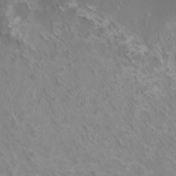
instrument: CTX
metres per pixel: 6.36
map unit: HNhu
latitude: 3.2159
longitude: -2.4790
